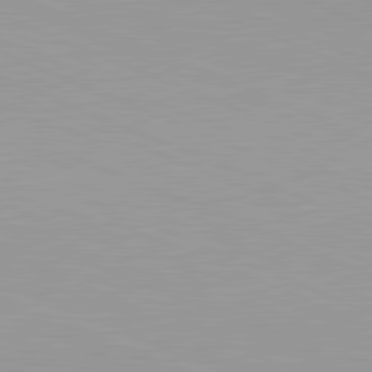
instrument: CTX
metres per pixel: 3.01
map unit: lApd
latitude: 81.7072
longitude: -169.2726
